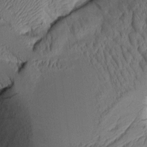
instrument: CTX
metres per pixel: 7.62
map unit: Aa
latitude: 7.9717
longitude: -128.5735
